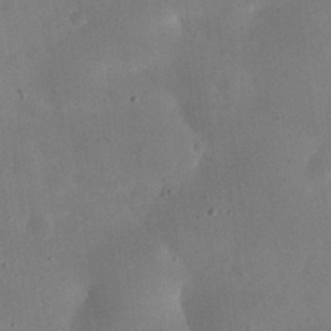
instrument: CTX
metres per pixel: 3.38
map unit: eHh
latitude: 25.1781
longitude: -67.8772
